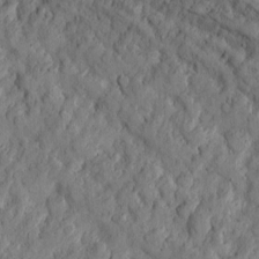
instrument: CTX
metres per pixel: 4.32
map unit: Htu
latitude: -3.5399
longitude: 158.3495
